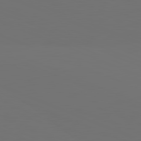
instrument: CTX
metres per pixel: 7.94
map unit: lApd
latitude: 81.6505
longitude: 146.3495
